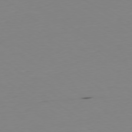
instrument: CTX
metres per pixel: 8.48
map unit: Hpe
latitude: -79.3887
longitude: 14.4440
